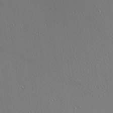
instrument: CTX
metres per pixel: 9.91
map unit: Nhu
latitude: 0.3278
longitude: -78.1767
